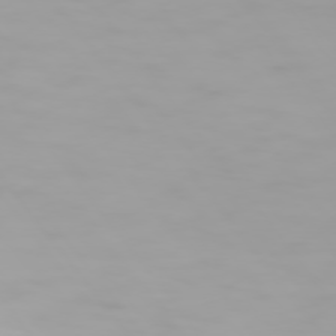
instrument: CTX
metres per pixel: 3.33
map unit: Hpe
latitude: 74.3845
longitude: -129.2348
